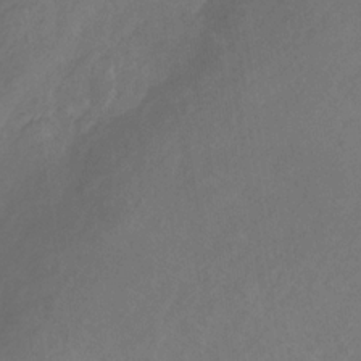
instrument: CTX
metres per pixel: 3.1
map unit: eHb
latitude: -30.8219
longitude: 67.8044
